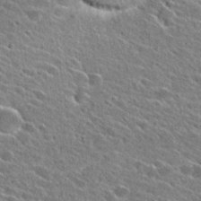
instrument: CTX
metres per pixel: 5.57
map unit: Hto
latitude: 26.9514
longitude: -43.2726
